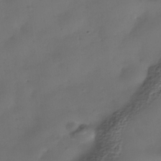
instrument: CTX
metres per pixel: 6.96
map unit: Nhe
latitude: -38.5574
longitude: -117.0647
